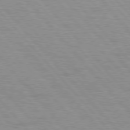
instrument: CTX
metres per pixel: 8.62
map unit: Hpe
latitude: 76.8002
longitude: -153.4805
